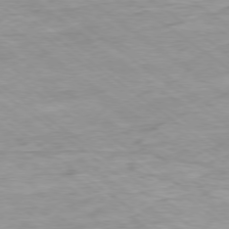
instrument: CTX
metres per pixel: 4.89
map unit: Ap
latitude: -78.1794
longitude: -82.2711
